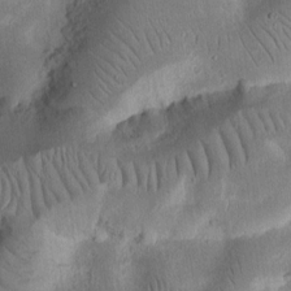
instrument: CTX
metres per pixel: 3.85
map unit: Ht
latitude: 11.2159
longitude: -74.7813
